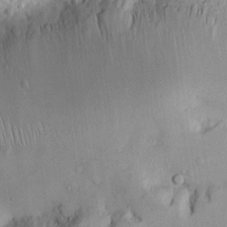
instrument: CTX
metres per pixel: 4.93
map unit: Htu
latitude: -5.2565
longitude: 158.1606
